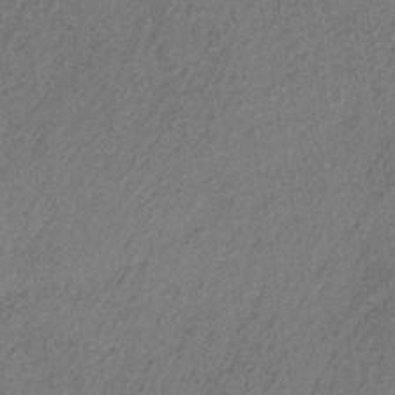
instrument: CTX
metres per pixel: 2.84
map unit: lHb
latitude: -34.6896
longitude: 62.3306
